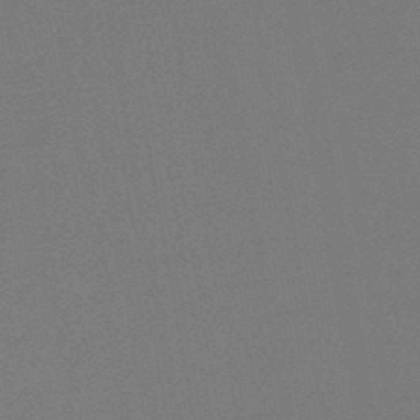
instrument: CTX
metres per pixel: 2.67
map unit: HNb
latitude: -45.8045
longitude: -40.3278
